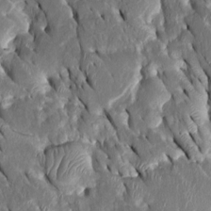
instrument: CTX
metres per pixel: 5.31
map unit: Htu
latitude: -0.9731
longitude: 149.3321
